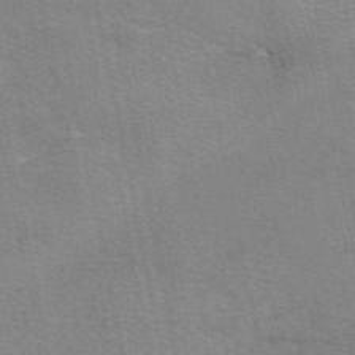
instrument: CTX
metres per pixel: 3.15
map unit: eAb
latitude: 50.9702
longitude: 108.4818
